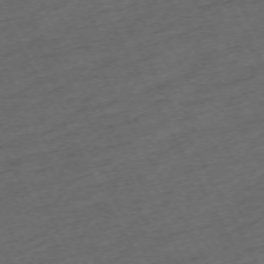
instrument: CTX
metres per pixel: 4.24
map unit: Hpe
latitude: -71.0487
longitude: 15.9556
